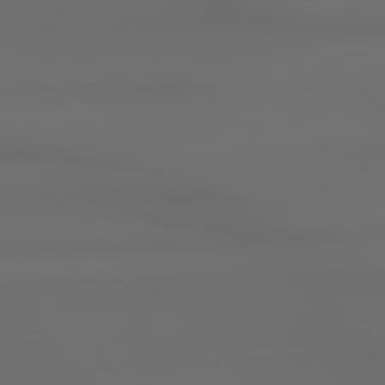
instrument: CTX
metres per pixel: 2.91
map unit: Hpe
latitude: 78.6113
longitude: -133.9528
